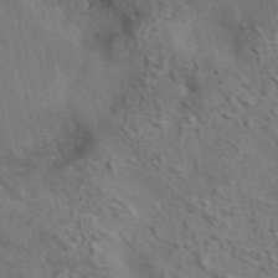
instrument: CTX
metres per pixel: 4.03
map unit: eAb
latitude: 41.9528
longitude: 109.1431
